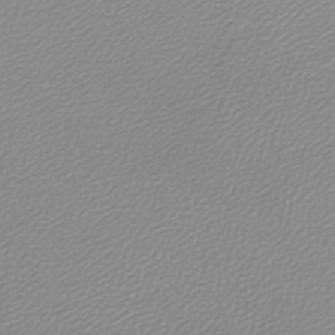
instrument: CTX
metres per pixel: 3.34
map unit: lHb
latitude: -44.1039
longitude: 61.2565
